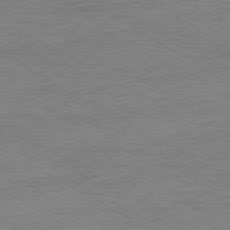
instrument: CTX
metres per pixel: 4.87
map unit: Ap
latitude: -80.6141
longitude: -86.9891
